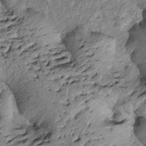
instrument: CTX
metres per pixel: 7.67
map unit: Htu
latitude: -6.2550
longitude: 154.6140
